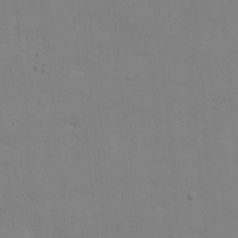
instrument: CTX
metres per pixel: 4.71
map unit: Nhu
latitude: 21.0648
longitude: -73.1026
